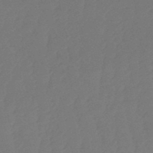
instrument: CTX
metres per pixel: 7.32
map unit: eHb
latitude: -51.0108
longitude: 77.8611
